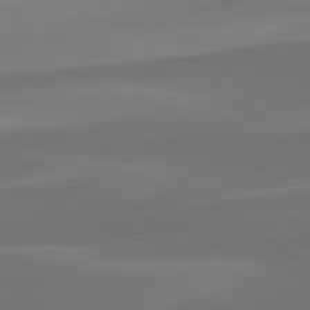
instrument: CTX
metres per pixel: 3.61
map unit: lApd
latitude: 82.0633
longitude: 128.7652
